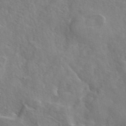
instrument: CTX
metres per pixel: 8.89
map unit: eAb
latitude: 45.1970
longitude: 117.1431
